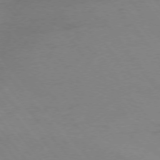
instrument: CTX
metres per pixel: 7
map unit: Ap
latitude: -76.0094
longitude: -70.7246
